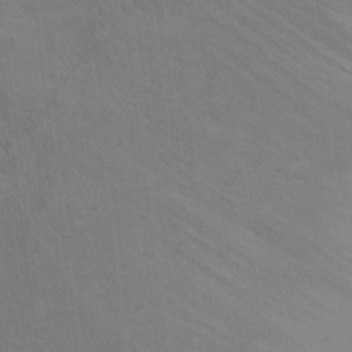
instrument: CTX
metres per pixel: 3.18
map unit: Ht
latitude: -7.2754
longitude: -23.3671
